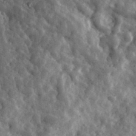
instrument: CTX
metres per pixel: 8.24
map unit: eHh
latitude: 33.7639
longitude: -79.8395
